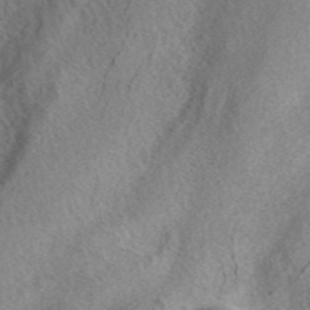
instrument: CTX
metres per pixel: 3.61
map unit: ANa
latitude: 42.5168
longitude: 51.9745
